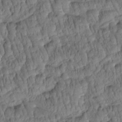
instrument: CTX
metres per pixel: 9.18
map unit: Htu
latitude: -0.2551
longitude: -179.2537
